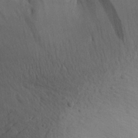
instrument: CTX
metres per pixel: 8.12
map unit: Aa
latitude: 30.4034
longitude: -144.9325
